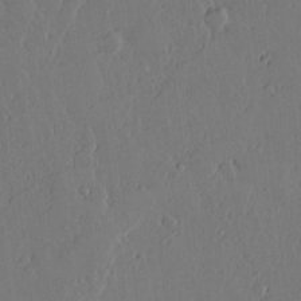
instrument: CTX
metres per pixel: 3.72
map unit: lAvf
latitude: 15.9528
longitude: -126.0255
